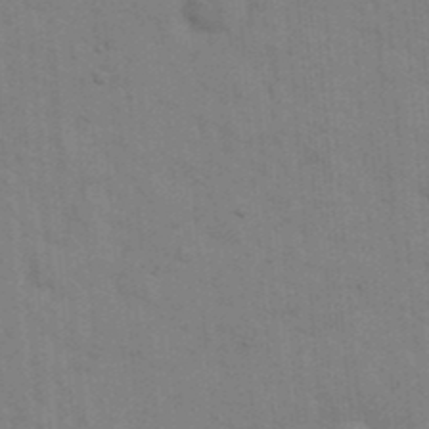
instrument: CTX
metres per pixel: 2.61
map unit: eHh
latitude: 18.6868
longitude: -63.8773
